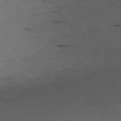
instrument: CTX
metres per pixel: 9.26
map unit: Ap
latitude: -78.4062
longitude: -74.6302
